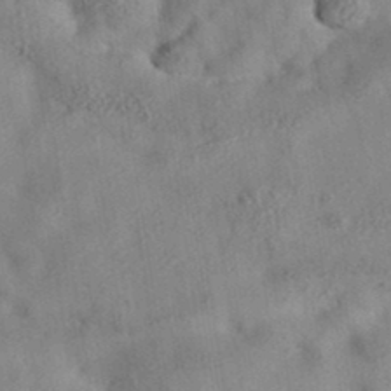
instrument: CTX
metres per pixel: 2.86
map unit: eAb
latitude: 35.0080
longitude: 108.8975
